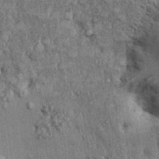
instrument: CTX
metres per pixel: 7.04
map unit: Ht
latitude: -0.1606
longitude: -14.0822
